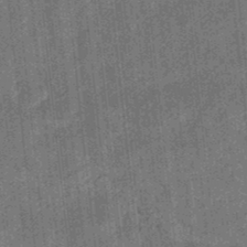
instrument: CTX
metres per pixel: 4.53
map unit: eHb
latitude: -34.8786
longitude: 79.0297
